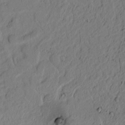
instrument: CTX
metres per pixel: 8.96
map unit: lAvf
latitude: 4.6490
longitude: 165.7100
